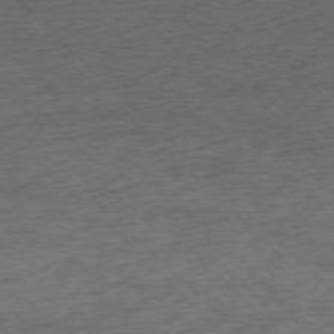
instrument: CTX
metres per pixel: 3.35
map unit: Ap
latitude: -77.5777
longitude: -64.8569
